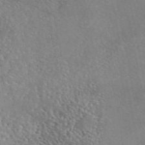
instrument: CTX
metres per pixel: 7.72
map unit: eAb
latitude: 44.9325
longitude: 114.1606
